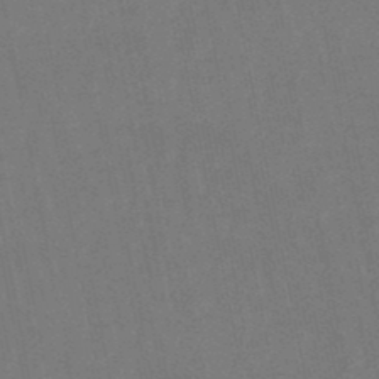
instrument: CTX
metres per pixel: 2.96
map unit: lHb
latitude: -47.3509
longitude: 78.9730
